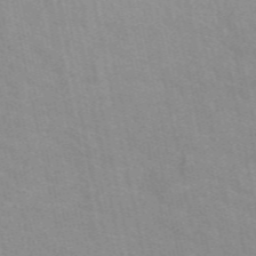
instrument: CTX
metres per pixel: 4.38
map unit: eAb
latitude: 50.3656
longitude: 111.3320
